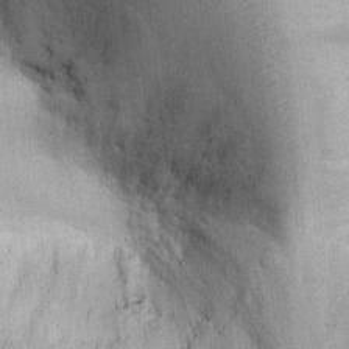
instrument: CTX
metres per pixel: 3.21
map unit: Ht
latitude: -3.4643
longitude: -13.8206
